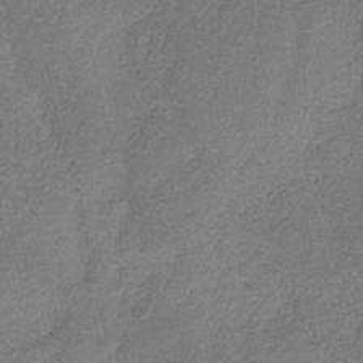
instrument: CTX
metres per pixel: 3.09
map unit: HNb
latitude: -34.7463
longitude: 59.4454
